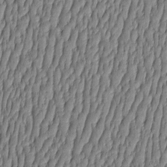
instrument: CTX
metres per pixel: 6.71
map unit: HNhu
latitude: -3.5399
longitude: 13.7478
